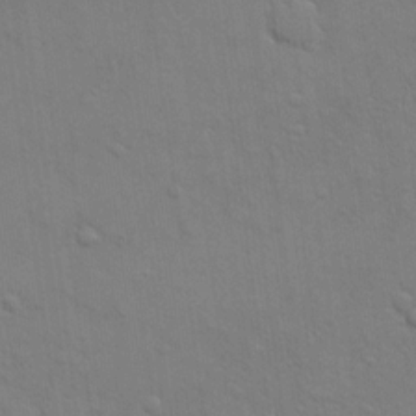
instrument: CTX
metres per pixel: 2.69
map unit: eHh
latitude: 16.9325
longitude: -66.7057
